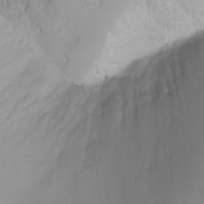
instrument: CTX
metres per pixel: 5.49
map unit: Nhu
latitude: -4.7085
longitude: -79.9906
